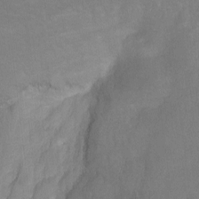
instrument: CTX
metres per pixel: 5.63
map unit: Hto
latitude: -11.1431
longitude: -40.1199
